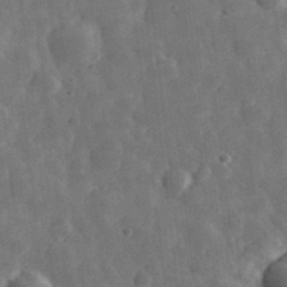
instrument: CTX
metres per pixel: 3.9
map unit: eHh
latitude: 33.0836
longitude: -69.8395
